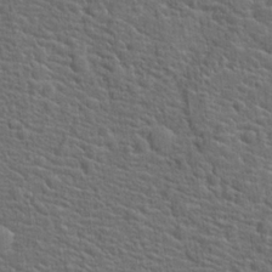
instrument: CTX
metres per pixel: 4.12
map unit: Hto
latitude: 19.1781
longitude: -43.3104
